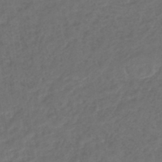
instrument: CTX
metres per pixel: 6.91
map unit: lHb
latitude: -43.9178
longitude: 71.3321
